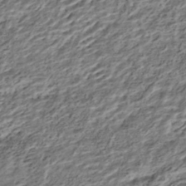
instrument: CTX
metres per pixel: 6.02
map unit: HNhu
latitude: -43.0108
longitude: 105.9367
